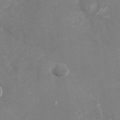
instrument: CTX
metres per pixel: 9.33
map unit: Nhu
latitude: -28.6896
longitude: -76.4979
